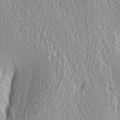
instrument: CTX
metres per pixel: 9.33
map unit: lAa
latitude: 4.1011
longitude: -113.1970
